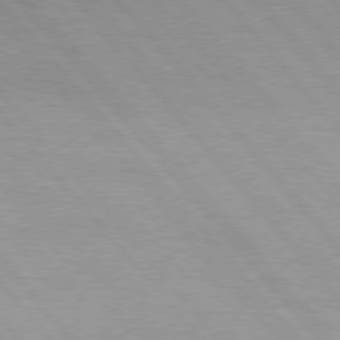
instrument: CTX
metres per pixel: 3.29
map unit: Hpe
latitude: 76.2144
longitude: -153.4993
